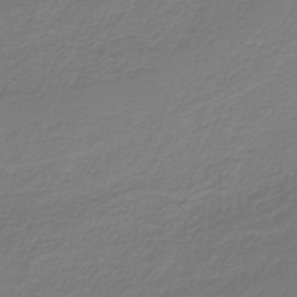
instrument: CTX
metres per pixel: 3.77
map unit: HNb
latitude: -38.3306
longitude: 54.3873
